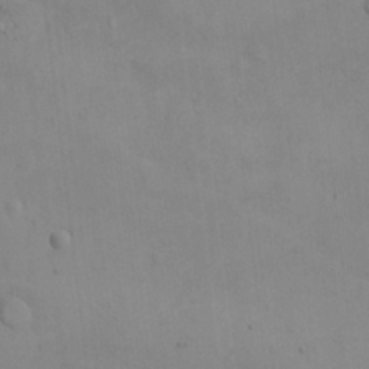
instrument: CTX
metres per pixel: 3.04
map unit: eHh
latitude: -9.4454
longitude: -67.0080
